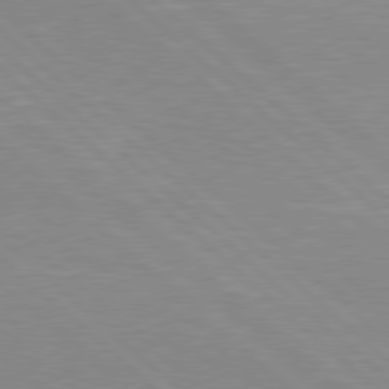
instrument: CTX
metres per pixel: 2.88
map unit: Hpe
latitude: 78.2523
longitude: -124.6112
